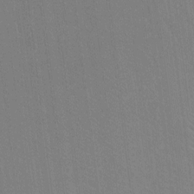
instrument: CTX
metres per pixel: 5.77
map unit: Ht
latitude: -9.6722
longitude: -38.5168
